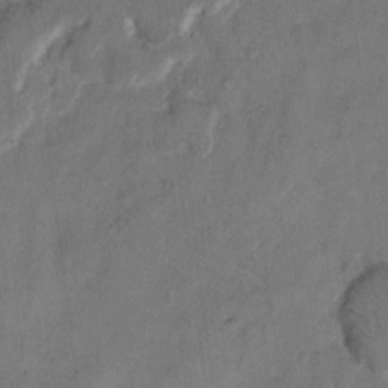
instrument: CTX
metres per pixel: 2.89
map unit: eHh
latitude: 7.8016
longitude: -62.4790
